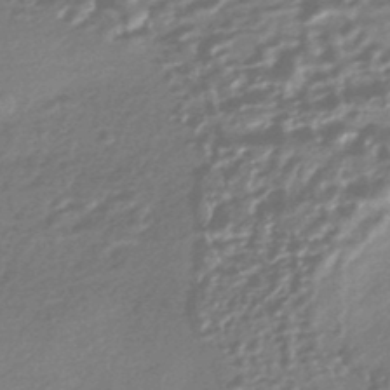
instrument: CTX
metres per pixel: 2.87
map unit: HNhu
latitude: -44.5574
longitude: 93.4643
